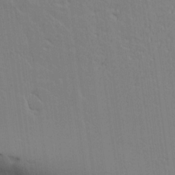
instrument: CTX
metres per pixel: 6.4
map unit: lAvf
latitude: 15.7828
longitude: -126.9703
